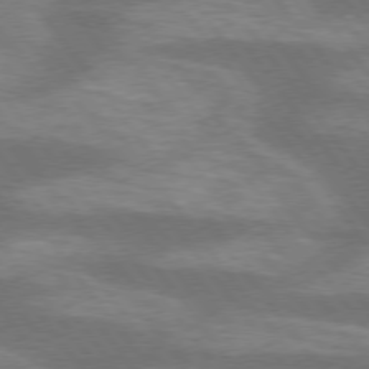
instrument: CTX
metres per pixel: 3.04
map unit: lApd
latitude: 75.4615
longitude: -57.3859
